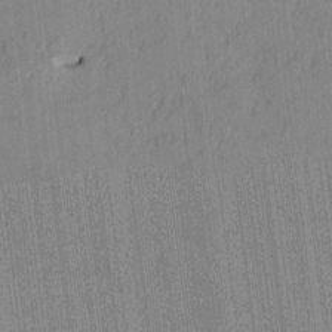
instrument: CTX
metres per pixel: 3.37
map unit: HNhu
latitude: 1.1970
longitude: -5.7639
